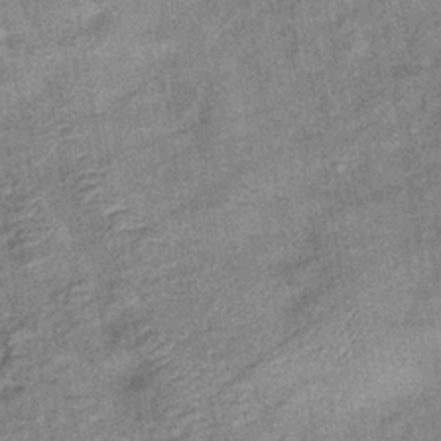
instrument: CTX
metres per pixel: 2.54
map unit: eHb
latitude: -39.0676
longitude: 79.1242
